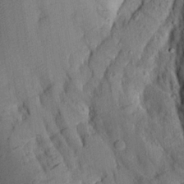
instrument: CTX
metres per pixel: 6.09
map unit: Aa
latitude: 13.9528
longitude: -144.4034
